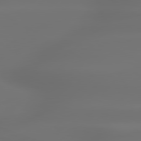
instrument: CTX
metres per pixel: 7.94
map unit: lApd
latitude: 79.7450
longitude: -138.6679
